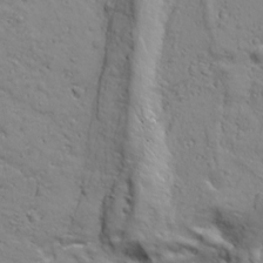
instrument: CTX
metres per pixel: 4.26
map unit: Ave
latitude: 18.2144
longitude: -132.8191
